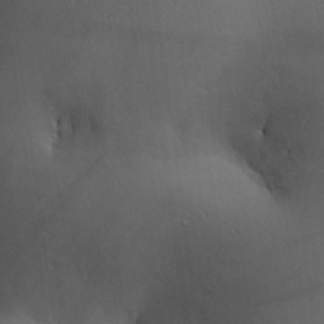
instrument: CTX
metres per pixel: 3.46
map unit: Aa
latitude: 27.4427
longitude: -132.1578
